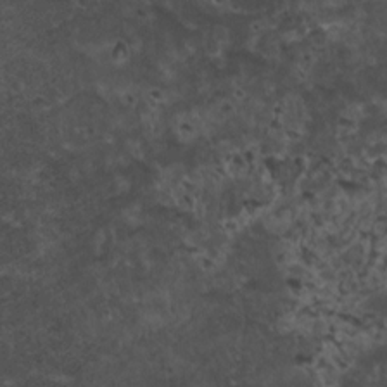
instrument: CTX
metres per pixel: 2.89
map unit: HNhu
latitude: 2.9891
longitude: 4.4251
